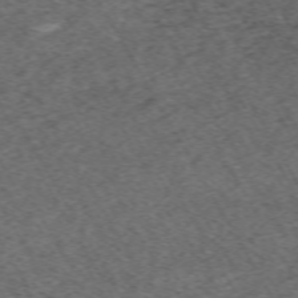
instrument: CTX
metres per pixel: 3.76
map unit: Hpe
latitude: -70.5196
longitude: 16.9542
